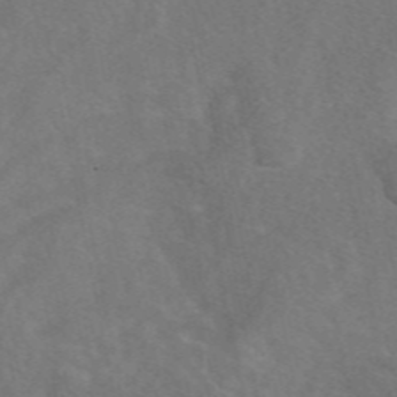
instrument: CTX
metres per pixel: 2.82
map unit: eAb
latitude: 48.2334
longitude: 118.6707
